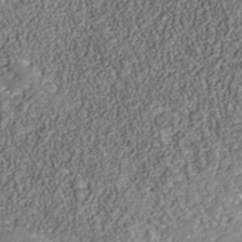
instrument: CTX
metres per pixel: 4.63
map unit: Nhu
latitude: -39.6533
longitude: -85.5371
